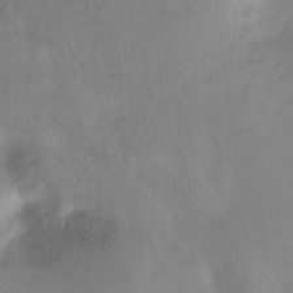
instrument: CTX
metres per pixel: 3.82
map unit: Nhu
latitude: -8.1228
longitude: -42.4223
